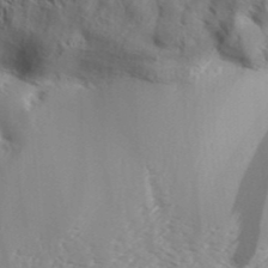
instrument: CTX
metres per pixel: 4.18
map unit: Aa
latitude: 32.4412
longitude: -139.4993
